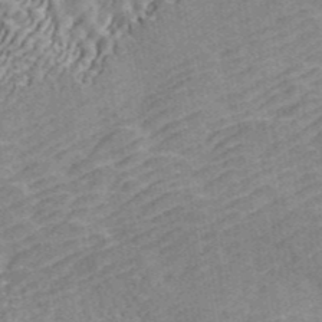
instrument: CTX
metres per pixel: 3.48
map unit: ANa
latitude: 44.3845
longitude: 45.6155
